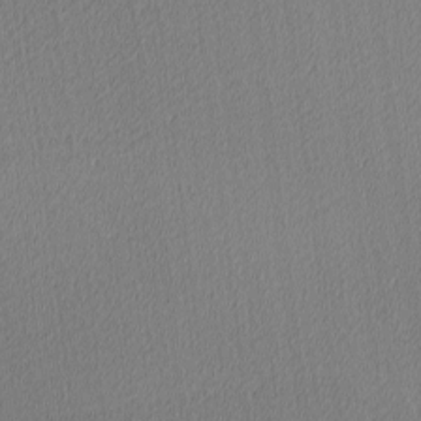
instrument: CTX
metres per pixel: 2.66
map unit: Ave
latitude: 3.6505
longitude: -114.1388
